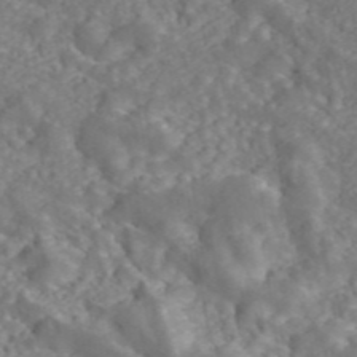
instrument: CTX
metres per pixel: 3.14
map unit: ANa
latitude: 45.3104
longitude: 21.1809
